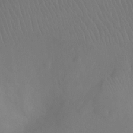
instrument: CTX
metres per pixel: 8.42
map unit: Ht
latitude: -7.4076
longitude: -19.9528
